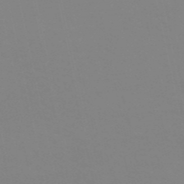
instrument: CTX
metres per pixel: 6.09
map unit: eHh
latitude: -53.1809
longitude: -25.1403
